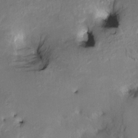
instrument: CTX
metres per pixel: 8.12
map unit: Htu
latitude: -6.1605
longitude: 144.8408
